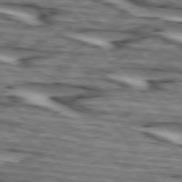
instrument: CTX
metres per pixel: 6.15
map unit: lApd
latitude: 74.3089
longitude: -72.0255
